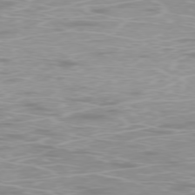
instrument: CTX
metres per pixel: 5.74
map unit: Ap
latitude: -78.3684
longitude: -63.9528
